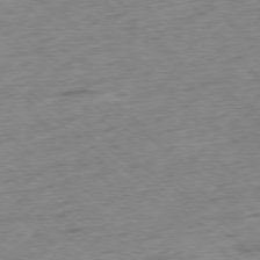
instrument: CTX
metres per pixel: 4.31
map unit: Ap
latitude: -78.2739
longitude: -91.9339
